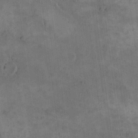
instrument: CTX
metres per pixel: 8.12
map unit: eHh
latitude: 15.8962
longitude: -67.2348
